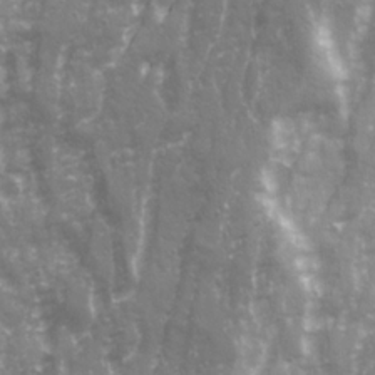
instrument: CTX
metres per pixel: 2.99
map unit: Ave
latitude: 21.3104
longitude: -132.7057
